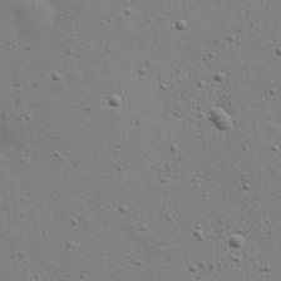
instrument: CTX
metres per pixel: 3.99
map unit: eHh
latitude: 24.4223
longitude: -69.3482
